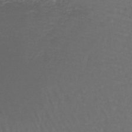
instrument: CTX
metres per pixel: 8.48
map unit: lHb
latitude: -43.8422
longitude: 58.8785
